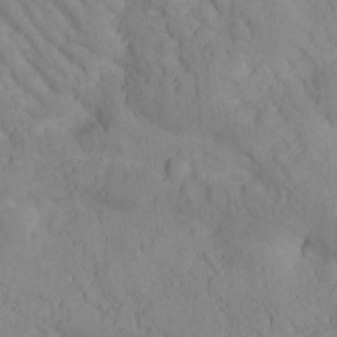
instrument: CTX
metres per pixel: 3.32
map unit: Htu
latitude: -0.9920
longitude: 173.8800
